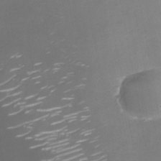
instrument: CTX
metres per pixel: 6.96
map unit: Nhe
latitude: -32.8786
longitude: -88.0822
